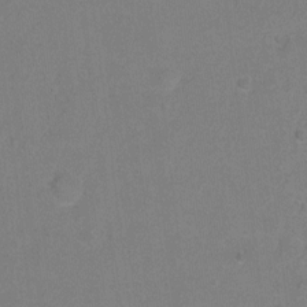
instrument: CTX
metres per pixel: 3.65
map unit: Hto
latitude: -5.5777
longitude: -35.6694
